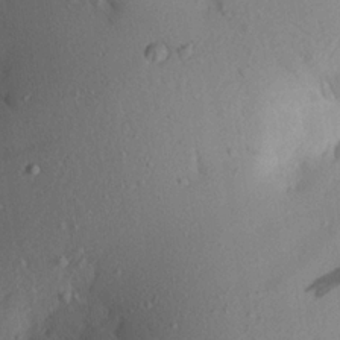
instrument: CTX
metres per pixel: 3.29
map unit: Aa
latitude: 21.1214
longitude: -145.1970
